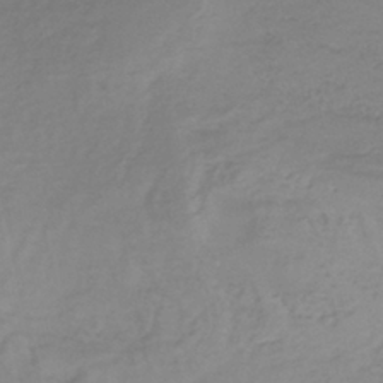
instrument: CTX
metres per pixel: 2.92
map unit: lHb
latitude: -37.9556
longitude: 71.7667
